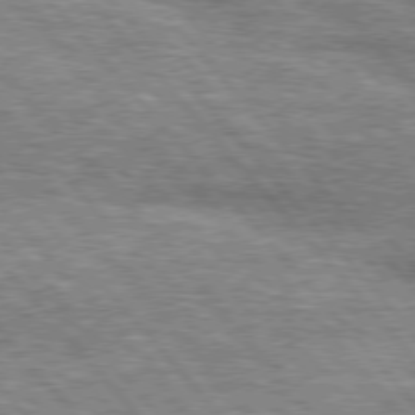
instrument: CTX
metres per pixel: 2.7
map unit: lApd
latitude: 76.4601
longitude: -74.2900
